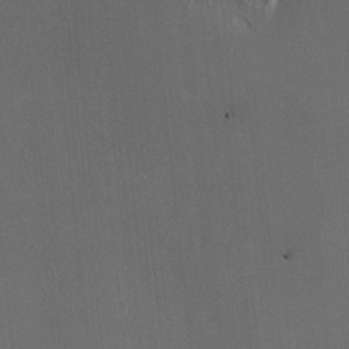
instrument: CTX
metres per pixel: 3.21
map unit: HNhu
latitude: 8.0255
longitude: 11.7100
